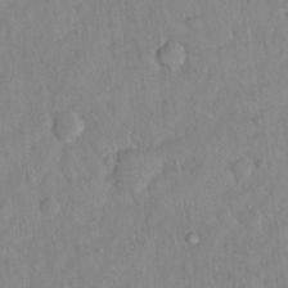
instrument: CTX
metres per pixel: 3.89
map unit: Hto
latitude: 13.1970
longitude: -37.1403
